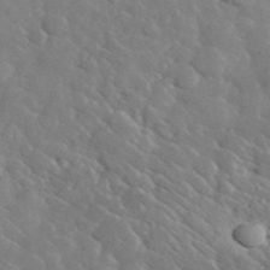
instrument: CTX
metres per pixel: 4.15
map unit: lHvf
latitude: 37.0648
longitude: -89.7261
